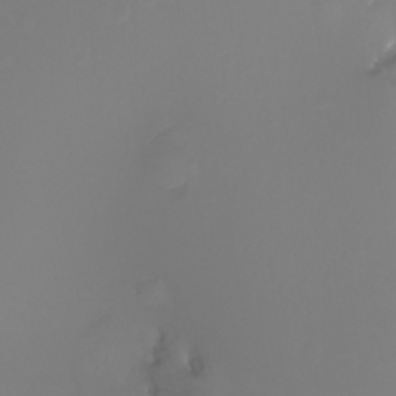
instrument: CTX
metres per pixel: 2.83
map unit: Nhu
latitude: -7.9556
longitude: -73.2159
